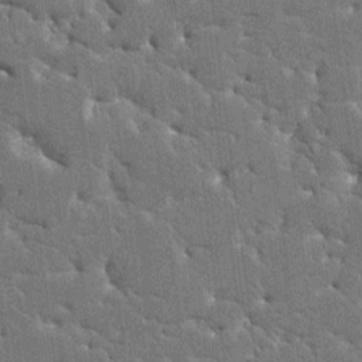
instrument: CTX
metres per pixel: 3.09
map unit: HNhu
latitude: 6.9514
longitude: -5.4426
